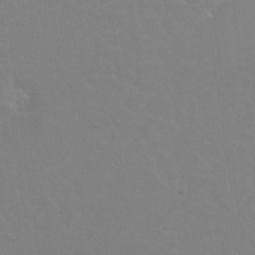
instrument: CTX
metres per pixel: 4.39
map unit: Nhu
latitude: 24.8002
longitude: -53.7828
